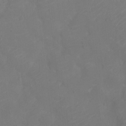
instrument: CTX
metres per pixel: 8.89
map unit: Nhu
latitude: -11.5966
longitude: -21.5749
